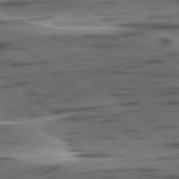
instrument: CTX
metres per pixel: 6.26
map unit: lApd
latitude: 78.6869
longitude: -49.8394
